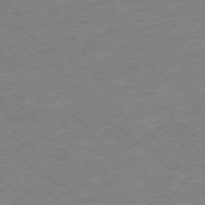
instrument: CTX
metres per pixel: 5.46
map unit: Ap
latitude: -75.6155
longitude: -82.1011
